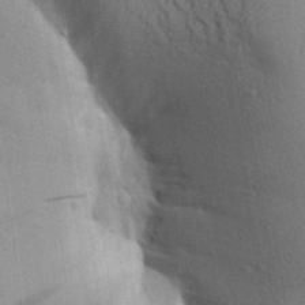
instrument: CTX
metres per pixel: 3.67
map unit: Aa
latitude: 25.9150
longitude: -148.9892
